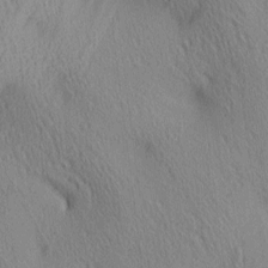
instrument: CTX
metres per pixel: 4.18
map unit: lAa
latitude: 4.5735
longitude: -117.2915
